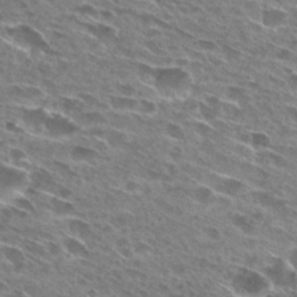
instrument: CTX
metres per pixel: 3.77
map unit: Hto
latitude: 27.5560
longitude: -43.4804
